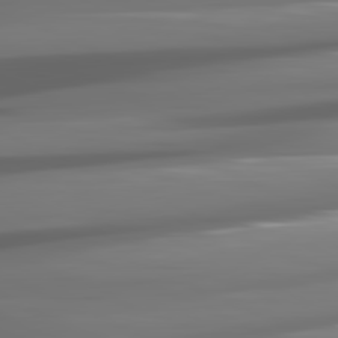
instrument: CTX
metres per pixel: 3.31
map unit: lApd
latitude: 81.3859
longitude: -141.9906
